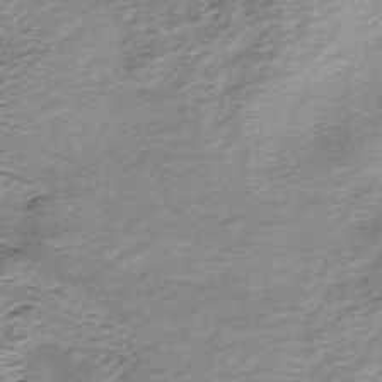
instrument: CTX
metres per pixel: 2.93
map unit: HNhu
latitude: -40.4629
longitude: 109.2187
